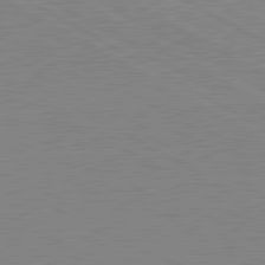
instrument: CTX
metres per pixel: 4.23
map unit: lApd
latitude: 80.8191
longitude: 151.9178
